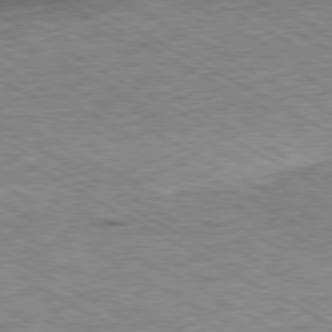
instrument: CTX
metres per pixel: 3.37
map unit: Ap
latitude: -80.4251
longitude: -85.5560
